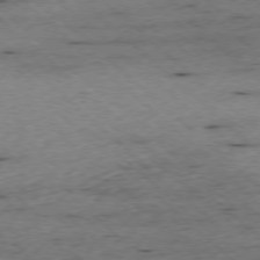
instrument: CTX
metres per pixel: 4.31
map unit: Ap
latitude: -77.5588
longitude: -86.0255
